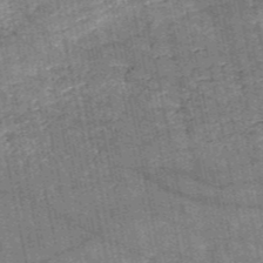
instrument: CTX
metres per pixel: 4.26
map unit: HNb
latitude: -53.4832
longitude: -40.0444
